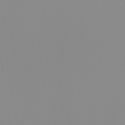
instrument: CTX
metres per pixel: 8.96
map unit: Nhu
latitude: -4.5573
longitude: -94.1956
